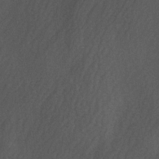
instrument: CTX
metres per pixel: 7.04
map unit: Ave
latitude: 1.8961
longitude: -111.8206
